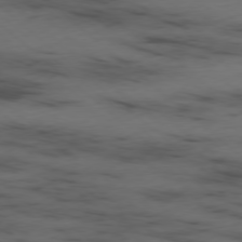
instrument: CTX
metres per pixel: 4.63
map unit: Ap
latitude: -78.4818
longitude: -61.0458
